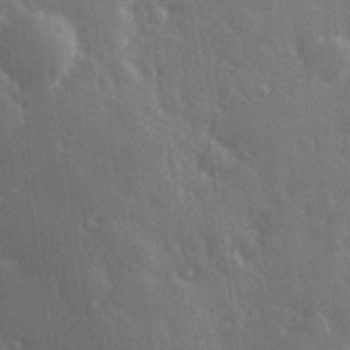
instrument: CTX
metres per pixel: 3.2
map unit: Hve
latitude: 27.4993
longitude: 146.7085
